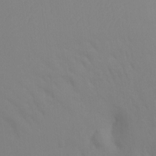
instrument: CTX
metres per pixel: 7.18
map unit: Ht
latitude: -9.8233
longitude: -34.8569
